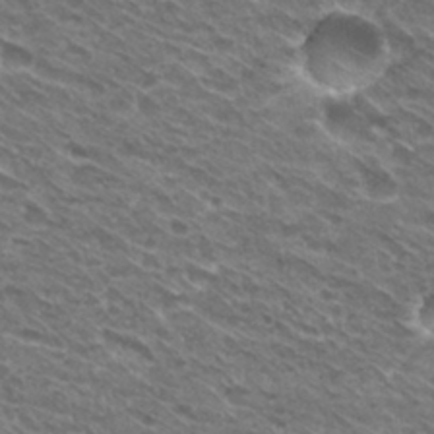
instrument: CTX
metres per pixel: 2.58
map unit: Hto
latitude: 31.0837
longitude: -42.9136
